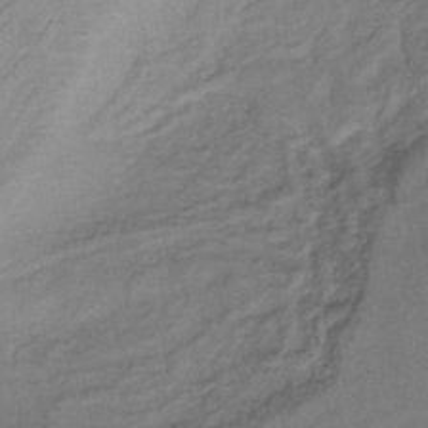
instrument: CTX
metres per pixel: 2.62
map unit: lHb
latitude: -42.8408
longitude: 78.1416
